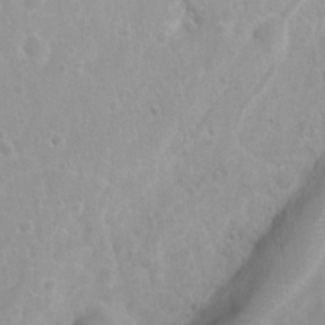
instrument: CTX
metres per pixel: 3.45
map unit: Htu
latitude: 3.5371
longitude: -21.9528
